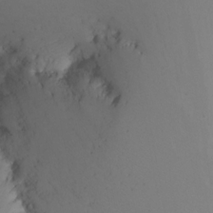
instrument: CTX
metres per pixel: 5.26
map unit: Htu
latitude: -6.4251
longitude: -68.9136
